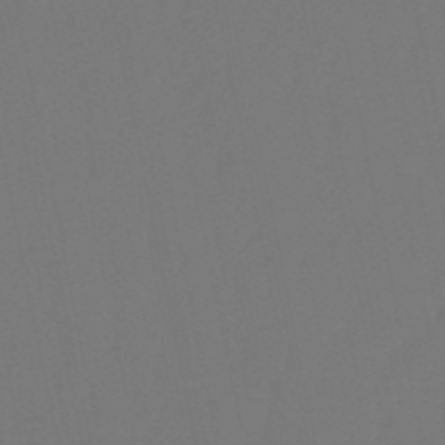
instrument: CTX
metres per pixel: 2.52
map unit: lHb
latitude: -51.0108
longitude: 80.2551
